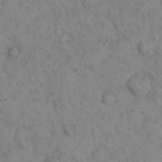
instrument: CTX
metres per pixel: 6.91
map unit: eHh
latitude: 16.7624
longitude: -63.5749
